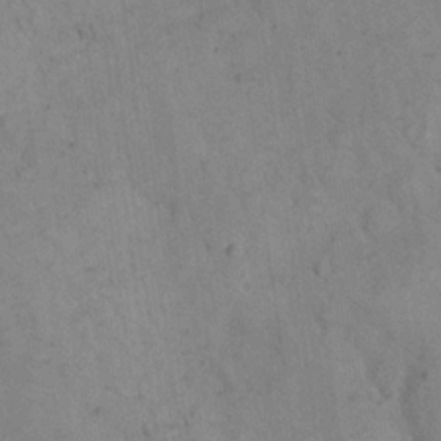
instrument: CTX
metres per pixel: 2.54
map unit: eHh
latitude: 19.5371
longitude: -62.0822
